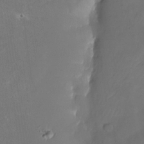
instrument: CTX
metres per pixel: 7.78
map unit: Nhu
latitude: -21.8611
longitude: -72.2901
